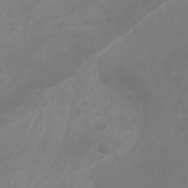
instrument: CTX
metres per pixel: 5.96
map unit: Hto
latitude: -8.5385
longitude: -44.0255
